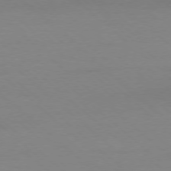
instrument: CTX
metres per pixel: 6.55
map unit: Ap
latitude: -78.3495
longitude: -70.2900
